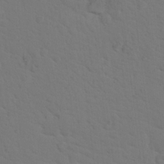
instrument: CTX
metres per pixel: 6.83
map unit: Nhu
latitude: 18.1955
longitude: -33.8961
